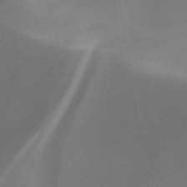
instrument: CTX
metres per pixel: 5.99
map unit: HNb
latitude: -44.5574
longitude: -44.8947
